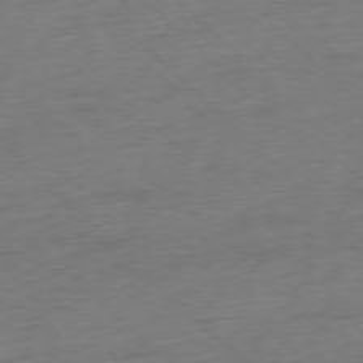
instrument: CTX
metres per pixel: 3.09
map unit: Ap
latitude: -77.7478
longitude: -79.7828
